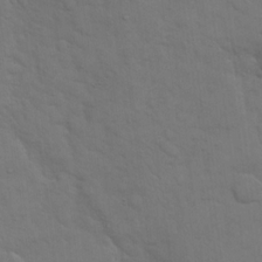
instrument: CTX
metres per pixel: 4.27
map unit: eHh
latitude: 19.1781
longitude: -63.1970
